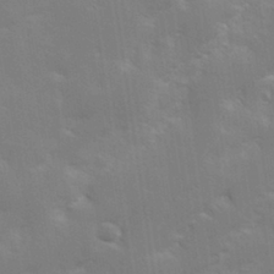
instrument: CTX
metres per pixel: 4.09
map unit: Hve
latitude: 31.3104
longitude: 149.5777
